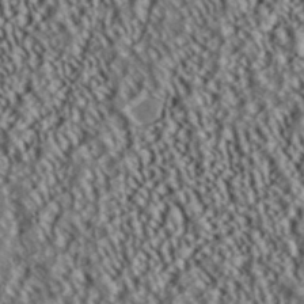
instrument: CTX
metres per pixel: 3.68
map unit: ANa
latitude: 39.6883
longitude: 30.1983
